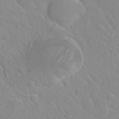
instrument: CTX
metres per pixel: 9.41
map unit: Nhu
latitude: 27.0648
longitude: -56.3089
